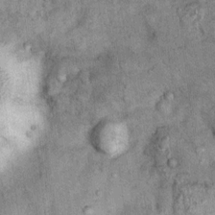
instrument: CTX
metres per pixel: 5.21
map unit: Nhu
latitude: 7.6883
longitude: -23.9150
